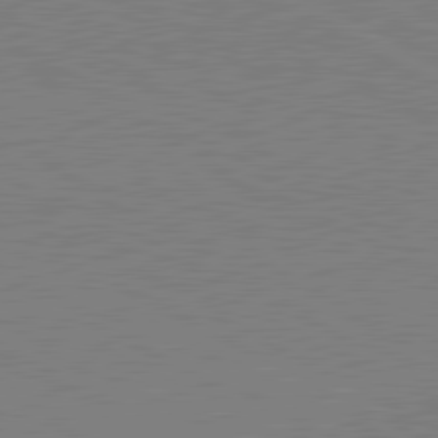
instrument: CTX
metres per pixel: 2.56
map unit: lApd
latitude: 81.1970
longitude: 151.3132
